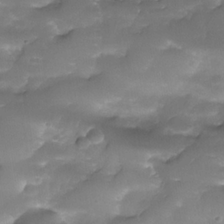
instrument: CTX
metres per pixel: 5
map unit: Nhe
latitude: -34.4440
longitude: -146.4412
